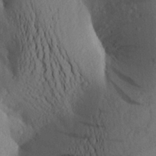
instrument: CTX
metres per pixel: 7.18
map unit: Aa
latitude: 25.0080
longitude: -149.9150
